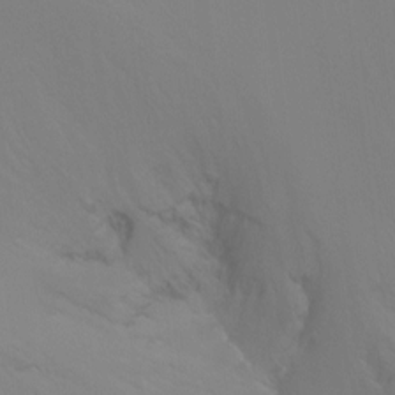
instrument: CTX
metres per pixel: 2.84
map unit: Ht
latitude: -9.1809
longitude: -37.6883
